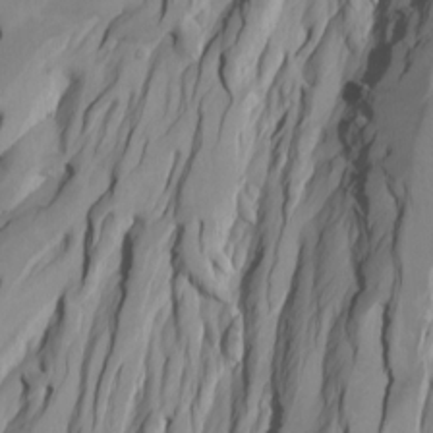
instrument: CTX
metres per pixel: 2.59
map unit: Htu
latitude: -4.5196
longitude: -88.1578
